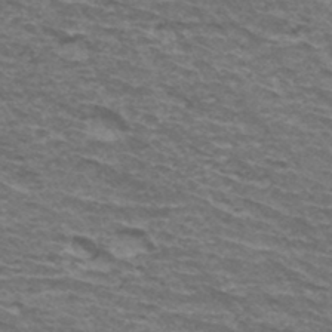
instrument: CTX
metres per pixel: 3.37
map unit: Hto
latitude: 34.6301
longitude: -42.5735
